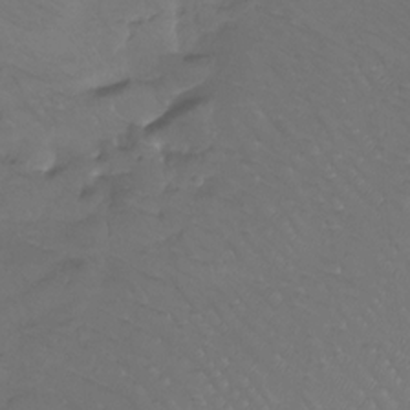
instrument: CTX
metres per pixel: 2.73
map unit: Ht
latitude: -12.4062
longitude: -45.1214
